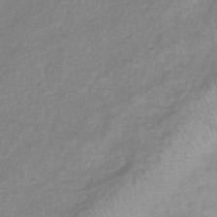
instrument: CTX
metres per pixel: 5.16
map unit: eHb
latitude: -38.6330
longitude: 78.6896
